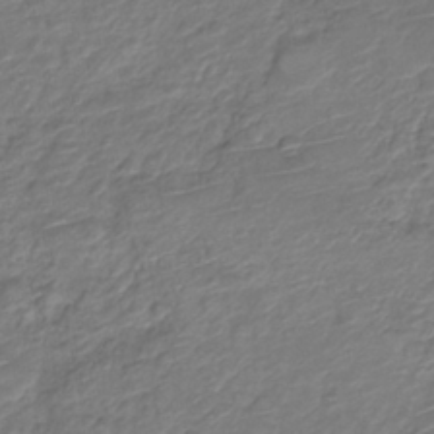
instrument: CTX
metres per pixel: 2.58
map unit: Nve
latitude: -19.5399
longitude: 105.9556
